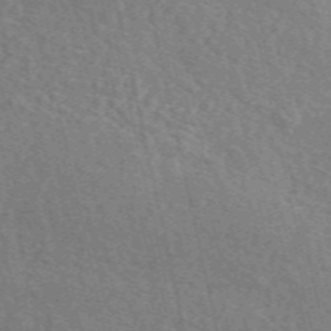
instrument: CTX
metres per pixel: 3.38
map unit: eAb
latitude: 51.6127
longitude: 113.7856
